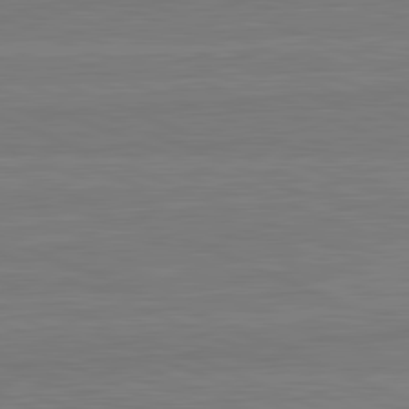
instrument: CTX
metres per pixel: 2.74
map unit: lApd
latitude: 82.2711
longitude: 166.6518
